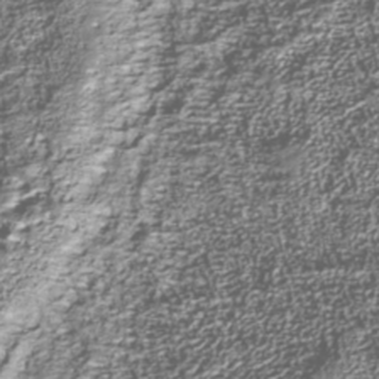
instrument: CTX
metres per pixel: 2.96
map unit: Nhu
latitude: -39.3888
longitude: -82.9891
